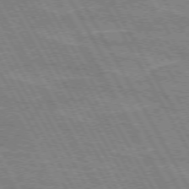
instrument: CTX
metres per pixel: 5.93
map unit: lApd
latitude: 72.6302
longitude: -55.3293
